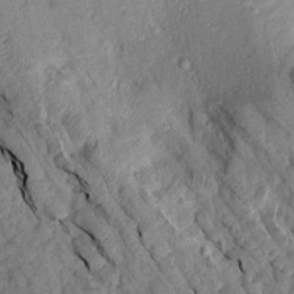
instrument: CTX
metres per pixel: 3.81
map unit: Aa
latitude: 16.6868
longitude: -145.5938
